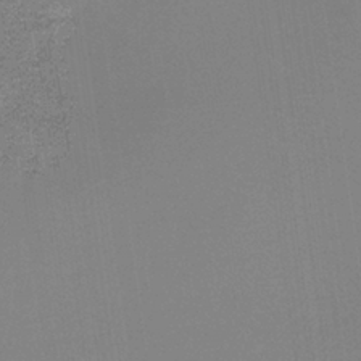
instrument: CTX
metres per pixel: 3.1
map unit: HNb
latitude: -36.6329
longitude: 54.5574
